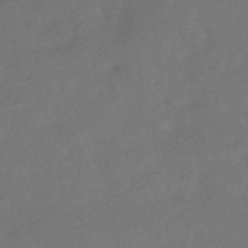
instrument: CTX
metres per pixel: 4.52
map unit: HNhu
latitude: -42.3306
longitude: 92.8030
